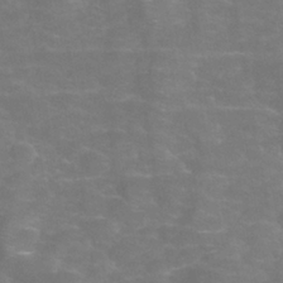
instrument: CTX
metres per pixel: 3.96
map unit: Hve
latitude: -30.7652
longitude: 95.3698
